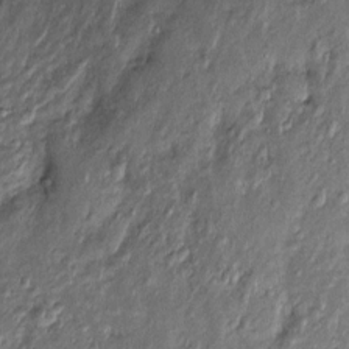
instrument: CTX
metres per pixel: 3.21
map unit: Htu
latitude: -6.6896
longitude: 159.7667
